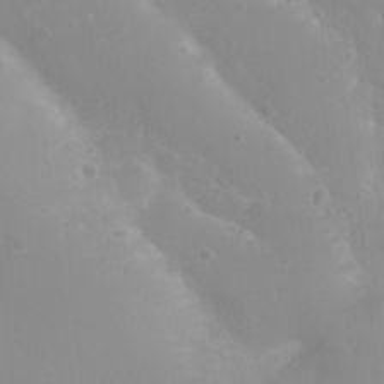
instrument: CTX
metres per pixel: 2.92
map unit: Nhu
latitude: 6.4034
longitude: -18.6112
